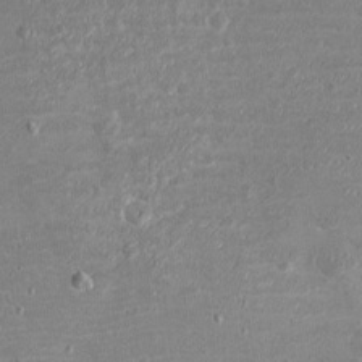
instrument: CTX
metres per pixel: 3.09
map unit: eHh
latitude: -3.6721
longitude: -75.0081
